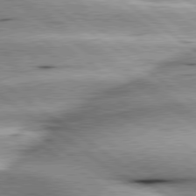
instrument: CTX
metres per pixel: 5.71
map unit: lApd
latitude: 79.8395
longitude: -140.8191
